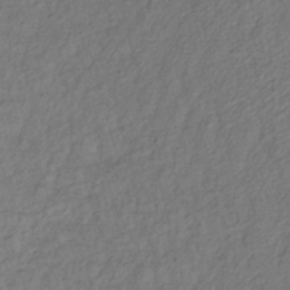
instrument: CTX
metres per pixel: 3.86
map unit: lHb
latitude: -35.5777
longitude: 69.3131
